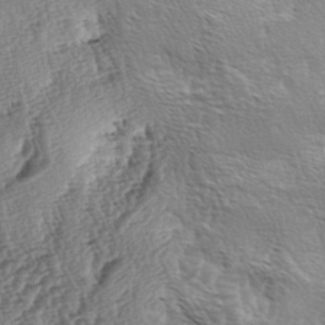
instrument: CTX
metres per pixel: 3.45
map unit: lAa
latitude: -4.0094
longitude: -122.3089
